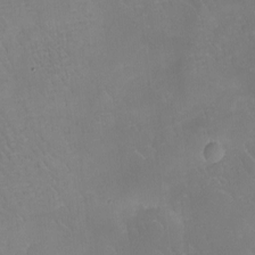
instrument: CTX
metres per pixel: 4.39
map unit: eHh
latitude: -8.0283
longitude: -68.7057
